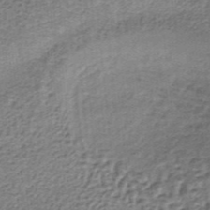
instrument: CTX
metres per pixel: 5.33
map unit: lHb
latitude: -36.1039
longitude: 60.4062
